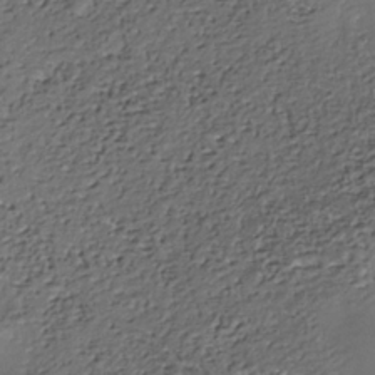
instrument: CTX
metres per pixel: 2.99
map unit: Nhe
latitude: -36.6518
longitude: -89.6505
